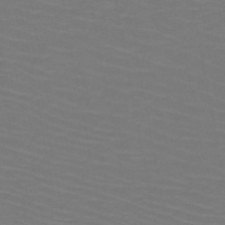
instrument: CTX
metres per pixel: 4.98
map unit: HNb
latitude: -47.7288
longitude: -45.3670
